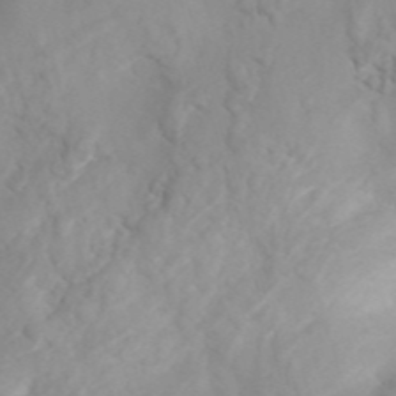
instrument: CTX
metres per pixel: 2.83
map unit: ANa
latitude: 43.0270
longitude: 54.2740
